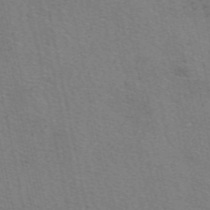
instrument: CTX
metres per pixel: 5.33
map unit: eAb
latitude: 51.2348
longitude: 109.4643
